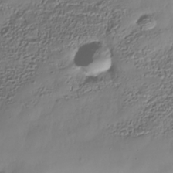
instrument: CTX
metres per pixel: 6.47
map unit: Nhe
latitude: -36.5573
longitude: -179.1781
